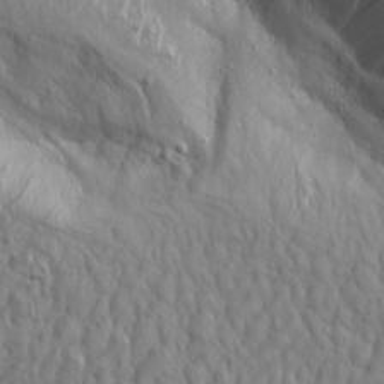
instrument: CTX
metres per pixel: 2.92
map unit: Aa
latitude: 14.4412
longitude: -141.7071
